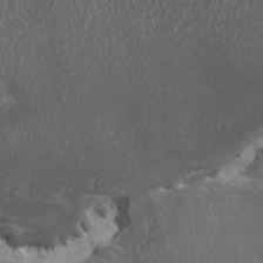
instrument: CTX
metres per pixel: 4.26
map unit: HNhu
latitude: 1.7638
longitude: 3.0297
